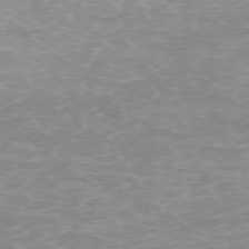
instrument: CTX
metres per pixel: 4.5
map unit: Ap
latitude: -74.4062
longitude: -76.9136
